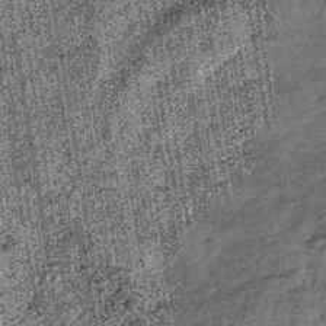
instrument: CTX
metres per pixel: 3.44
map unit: lHb
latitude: -39.1620
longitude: 67.7478
